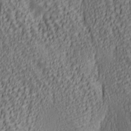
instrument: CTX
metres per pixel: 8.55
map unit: lAa
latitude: 6.4412
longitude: -116.5924
